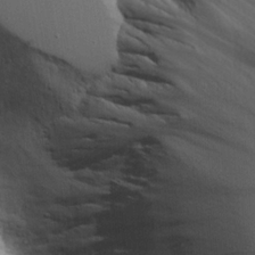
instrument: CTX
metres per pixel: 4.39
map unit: Aa
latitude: 19.0836
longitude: -126.1011
